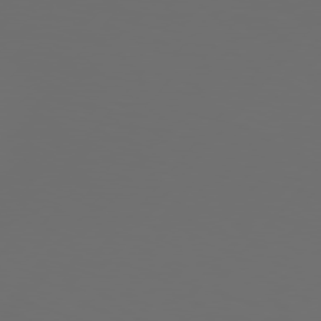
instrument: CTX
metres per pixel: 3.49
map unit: Hpe
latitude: 76.5168
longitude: -140.2333
